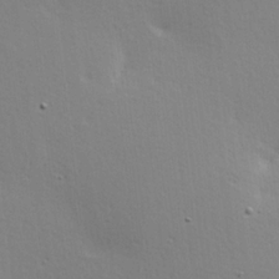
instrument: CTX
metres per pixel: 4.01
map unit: Hve
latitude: 18.1955
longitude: 149.4644
